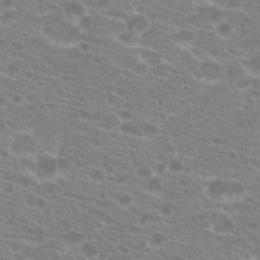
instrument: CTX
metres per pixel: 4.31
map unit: Hto
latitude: 21.2537
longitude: -40.4223
